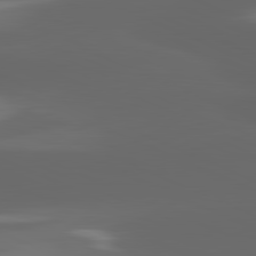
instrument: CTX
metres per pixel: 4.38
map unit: lApd
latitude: 81.5371
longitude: -147.0837
